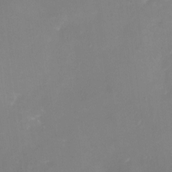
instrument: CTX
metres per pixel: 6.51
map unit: Nhu
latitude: -23.8234
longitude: -71.2159
